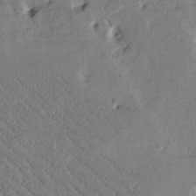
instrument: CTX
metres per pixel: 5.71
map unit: Htu
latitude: -1.6911
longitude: 175.7666
